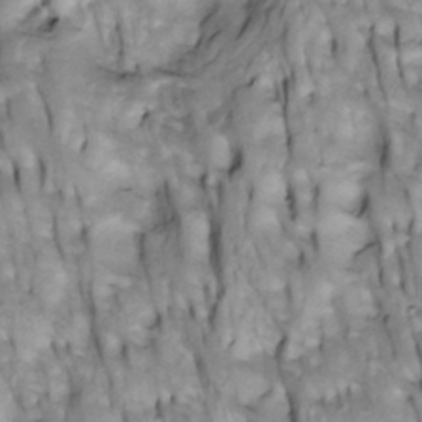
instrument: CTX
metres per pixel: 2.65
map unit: Htu
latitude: -4.3306
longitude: 150.4251
